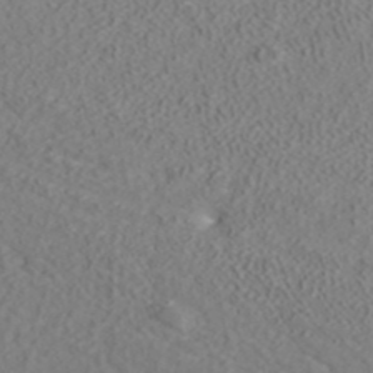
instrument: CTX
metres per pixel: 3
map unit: ANa
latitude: 41.4615
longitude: 28.1039
